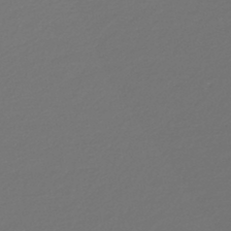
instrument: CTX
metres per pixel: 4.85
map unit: lHb
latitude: -46.0850
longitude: 71.4455
